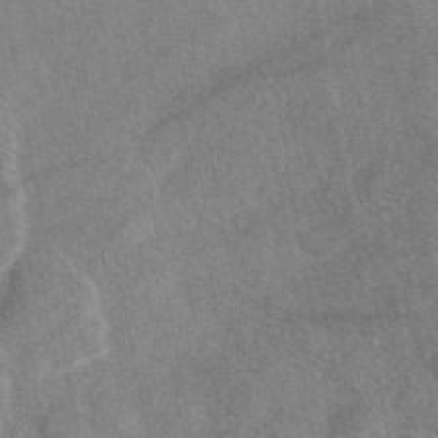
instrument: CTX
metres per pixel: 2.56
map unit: eAb
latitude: 45.4615
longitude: 107.4644
